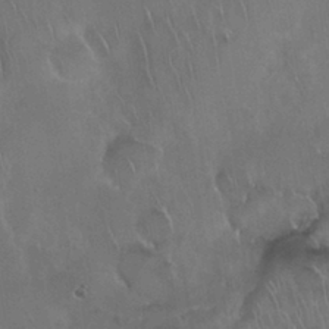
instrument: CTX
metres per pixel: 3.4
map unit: Nhu
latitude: 28.3089
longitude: -61.9906
